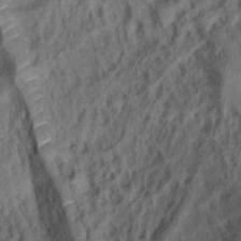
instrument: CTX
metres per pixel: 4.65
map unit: Ht
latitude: 5.5938
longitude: -36.9892
